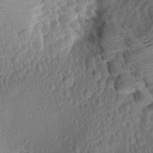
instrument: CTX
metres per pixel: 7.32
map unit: Aa
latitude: 8.4979
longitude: -133.8583
